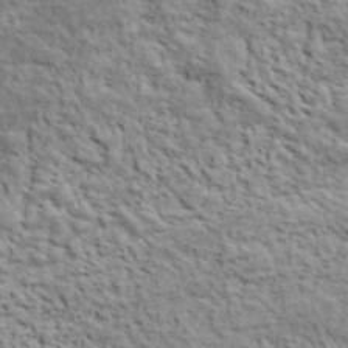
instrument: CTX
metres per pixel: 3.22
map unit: lHvf
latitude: 38.1389
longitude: -88.5924
